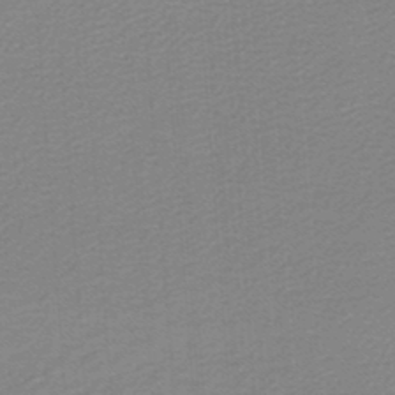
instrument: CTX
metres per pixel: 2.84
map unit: lHb
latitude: -46.6329
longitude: 63.8044
